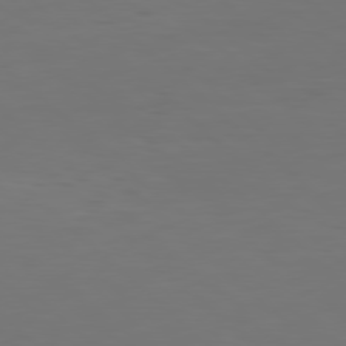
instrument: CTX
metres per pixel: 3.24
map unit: Hpe
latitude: 77.7260
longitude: -124.9513
